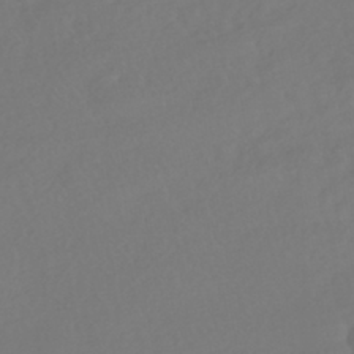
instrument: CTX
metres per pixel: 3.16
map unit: HNhu
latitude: -42.1605
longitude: 93.4265
